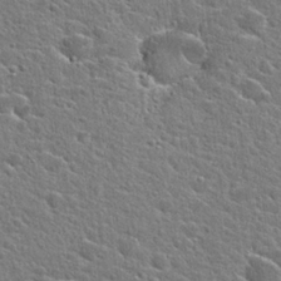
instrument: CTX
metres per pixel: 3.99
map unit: Hto
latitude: 24.7624
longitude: -44.5168
